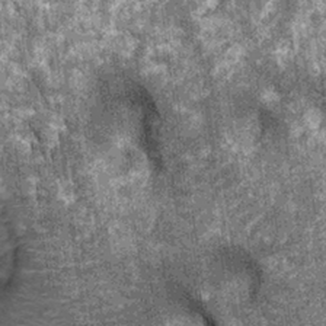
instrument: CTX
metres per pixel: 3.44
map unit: Nhu
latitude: -13.2187
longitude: -22.4034
